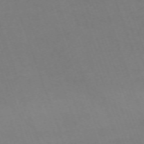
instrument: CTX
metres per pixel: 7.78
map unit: Nhu
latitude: -67.5966
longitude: 40.0472
